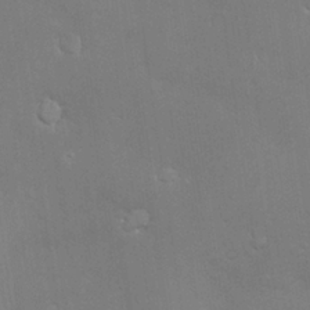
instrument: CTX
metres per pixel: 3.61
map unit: Hve
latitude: -11.0298
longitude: 174.1794
